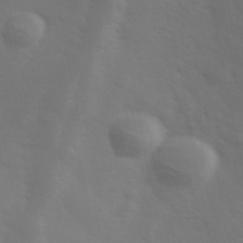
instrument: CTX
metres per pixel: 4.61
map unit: Hve
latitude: 33.1592
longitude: 150.5763
